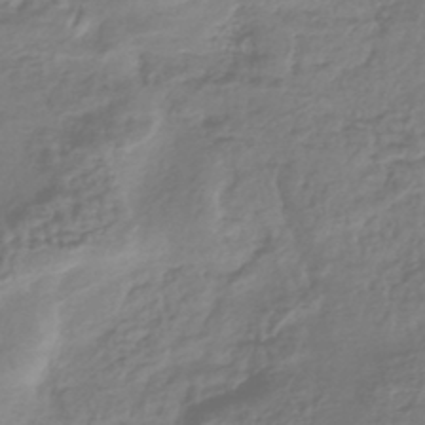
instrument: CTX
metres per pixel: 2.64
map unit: HNhu
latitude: -45.0486
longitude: 99.9745
